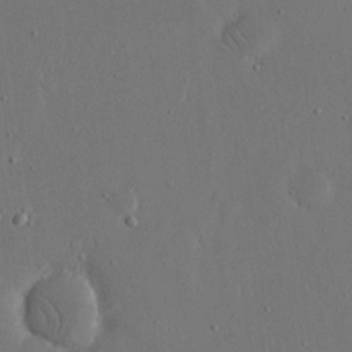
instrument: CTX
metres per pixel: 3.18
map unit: eHh
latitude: 15.6316
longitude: -69.9339
